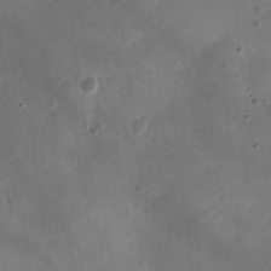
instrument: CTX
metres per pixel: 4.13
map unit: Ht
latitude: -3.0486
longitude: -19.5182
